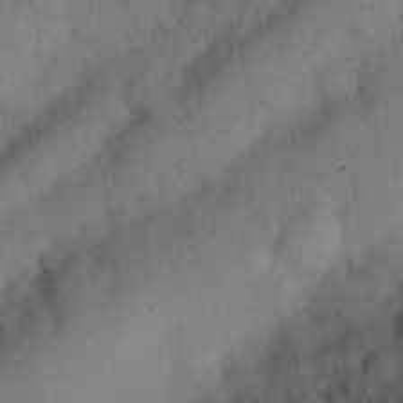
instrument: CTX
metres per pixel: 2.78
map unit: Nhu
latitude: 26.9136
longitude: -69.0459
